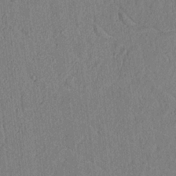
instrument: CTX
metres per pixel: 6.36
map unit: lAvf
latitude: 6.9703
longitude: 164.9353
